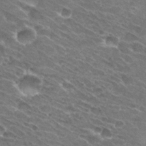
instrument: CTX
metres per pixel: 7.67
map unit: Hto
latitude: 31.4427
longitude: -44.0255
